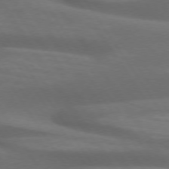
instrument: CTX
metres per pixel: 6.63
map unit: lApd
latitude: 73.8584
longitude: -52.5357
